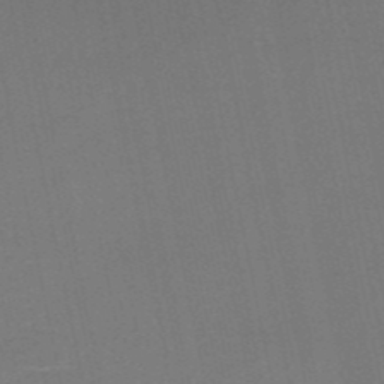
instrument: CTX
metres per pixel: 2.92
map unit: HNb
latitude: -50.7085
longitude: -42.8758
